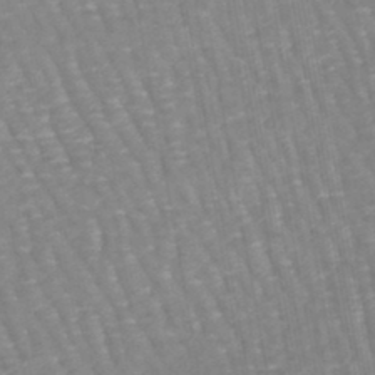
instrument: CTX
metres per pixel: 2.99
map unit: lHb
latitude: -44.7652
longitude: 77.8044
